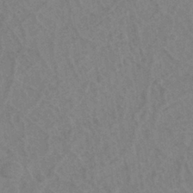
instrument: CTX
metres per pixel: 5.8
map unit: eHh
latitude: -39.8423
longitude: -27.2726
